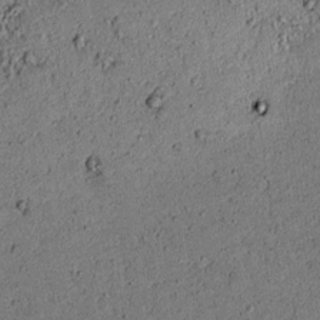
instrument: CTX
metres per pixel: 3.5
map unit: lAvf
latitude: 4.3278
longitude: 168.1983
